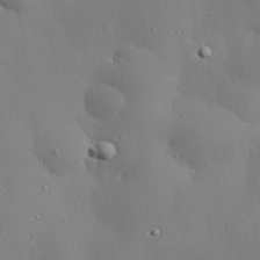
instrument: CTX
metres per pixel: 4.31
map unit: eHh
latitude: 29.6127
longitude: -82.5545
